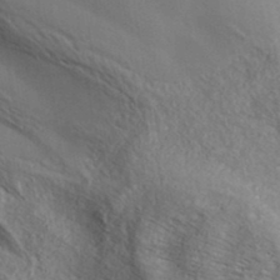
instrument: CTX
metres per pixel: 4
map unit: ANa
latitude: 39.2348
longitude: 21.4265
